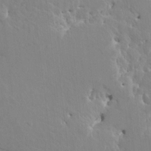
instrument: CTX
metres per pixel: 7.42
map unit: HNhu
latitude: 5.2159
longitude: 4.1416
